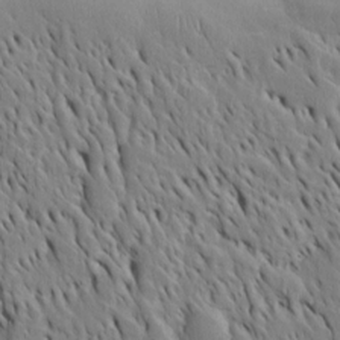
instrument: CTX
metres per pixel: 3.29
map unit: Htu
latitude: -4.2172
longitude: 151.8233
